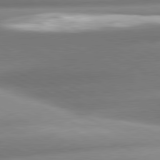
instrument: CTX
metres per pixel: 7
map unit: lApd
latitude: 80.5546
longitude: -159.2726
